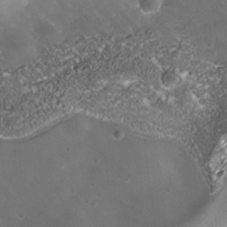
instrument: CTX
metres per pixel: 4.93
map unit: Nhe
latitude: -36.2172
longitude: -118.2333
